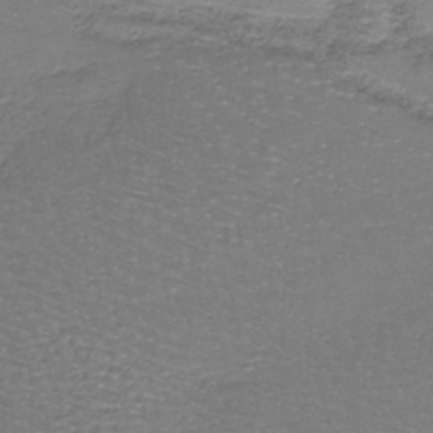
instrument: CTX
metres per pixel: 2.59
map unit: lHb
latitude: -38.0094
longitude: 58.6896
